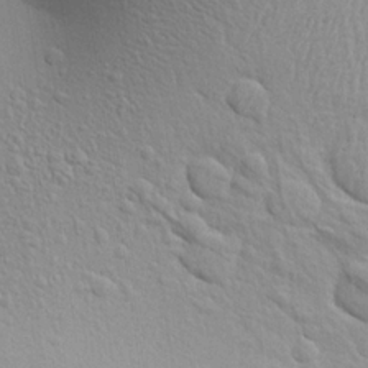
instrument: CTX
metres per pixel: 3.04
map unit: Aa
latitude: 23.7827
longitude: -146.8947
